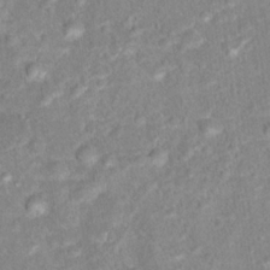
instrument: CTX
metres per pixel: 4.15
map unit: Hto
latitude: 16.0633
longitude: -41.6315
